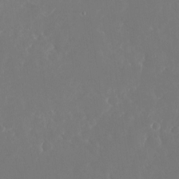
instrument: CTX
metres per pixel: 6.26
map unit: Nhu
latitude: -25.5399
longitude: -72.3090
